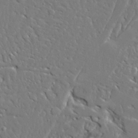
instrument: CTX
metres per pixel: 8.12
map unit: Ave
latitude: 23.0647
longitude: -129.7072
